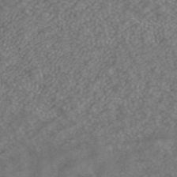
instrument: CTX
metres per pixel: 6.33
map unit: ANa
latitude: 42.2523
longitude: 26.5573
